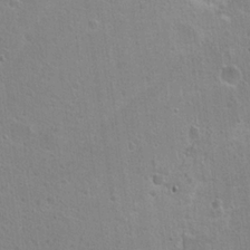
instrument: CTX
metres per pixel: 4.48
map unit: Hto
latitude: 17.7450
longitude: -37.0837
